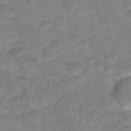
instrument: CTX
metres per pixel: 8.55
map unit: Hto
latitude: 18.2144
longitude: -38.7057
